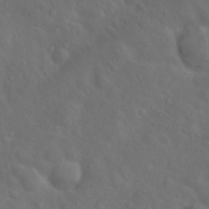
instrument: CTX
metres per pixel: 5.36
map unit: Hto
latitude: 18.0633
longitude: -53.4805
